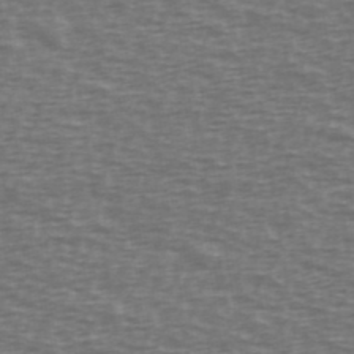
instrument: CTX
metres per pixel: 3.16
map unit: Ave
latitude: 38.7246
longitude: -113.1781
